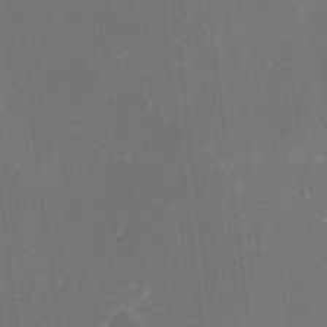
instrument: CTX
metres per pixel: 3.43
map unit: eHh
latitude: 18.8569
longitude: -70.4979
